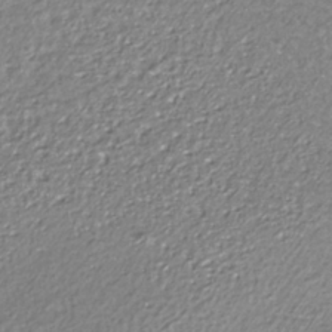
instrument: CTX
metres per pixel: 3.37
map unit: ANa
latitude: -36.2928
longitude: 94.8408
